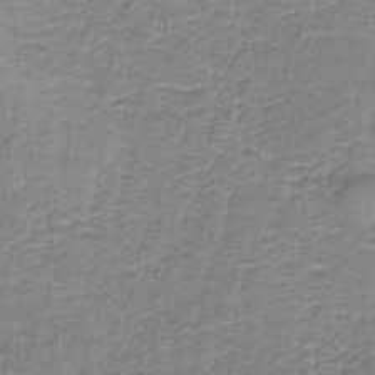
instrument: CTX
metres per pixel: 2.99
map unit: eAb
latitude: -36.8597
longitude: 52.6707
